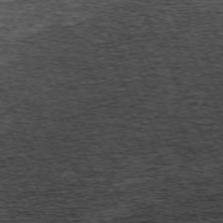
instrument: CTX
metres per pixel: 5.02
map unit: Hpe
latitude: -70.5385
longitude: 11.2565
